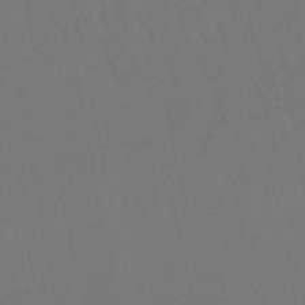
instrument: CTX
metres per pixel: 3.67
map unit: lHb
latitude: -50.4629
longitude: 70.4251
